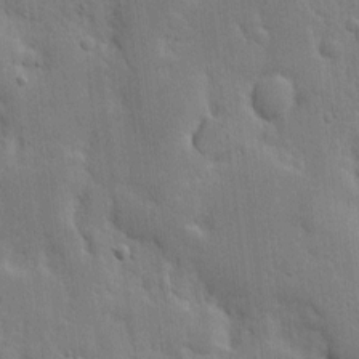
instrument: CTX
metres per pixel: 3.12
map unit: eHh
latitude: 5.6505
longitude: -70.9702
